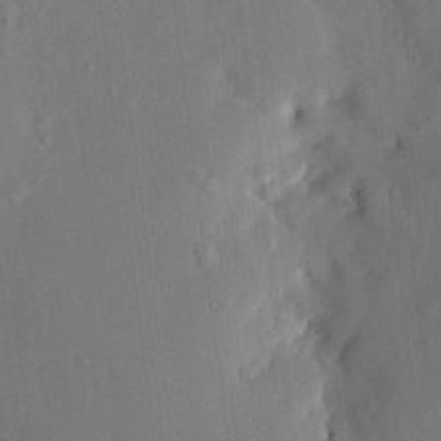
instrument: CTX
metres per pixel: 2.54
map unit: lHvf
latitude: 14.4223
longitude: 179.2187
